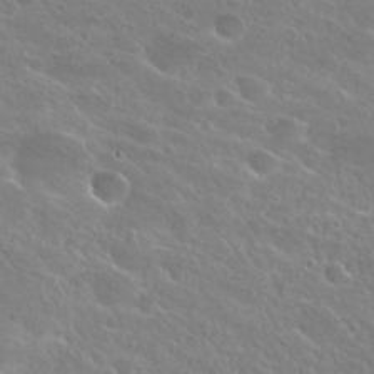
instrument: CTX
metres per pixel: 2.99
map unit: Hto
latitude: 25.5371
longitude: -38.2333
